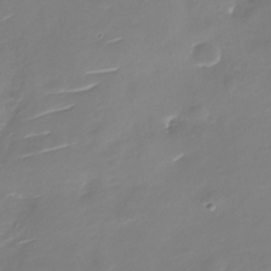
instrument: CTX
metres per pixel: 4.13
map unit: Nhu
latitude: -29.0298
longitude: -77.9528
